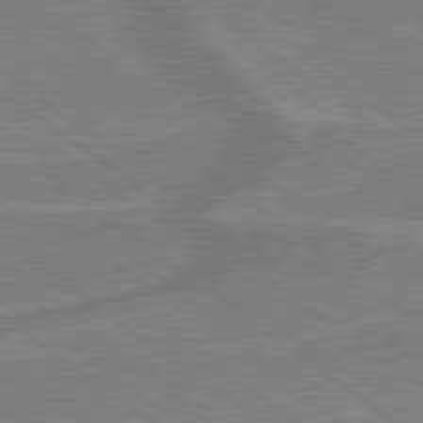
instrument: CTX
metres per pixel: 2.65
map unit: lApd
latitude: 79.2726
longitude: 175.9367
